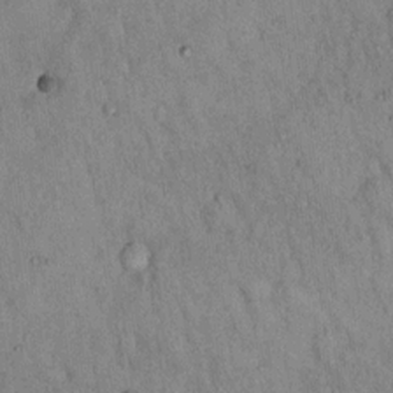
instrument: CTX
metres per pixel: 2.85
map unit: Hto
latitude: 14.8569
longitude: -61.0647
